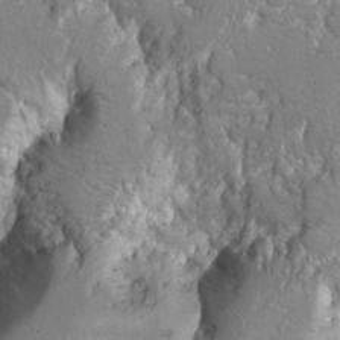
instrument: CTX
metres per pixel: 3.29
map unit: Hto
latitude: 9.0648
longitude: -31.5183
